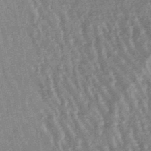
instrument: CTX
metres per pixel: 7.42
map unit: lHb
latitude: -48.0283
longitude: 79.1431
